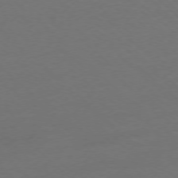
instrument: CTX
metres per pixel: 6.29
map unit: Ap
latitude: -77.5588
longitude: -70.0255
